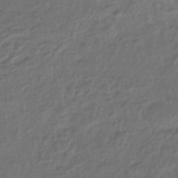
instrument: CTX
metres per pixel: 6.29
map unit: HNhu
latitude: -43.8422
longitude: 96.7085
